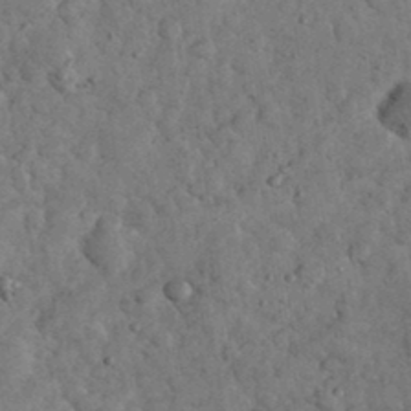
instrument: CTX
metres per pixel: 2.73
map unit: eHh
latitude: 34.5545
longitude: -68.2712
